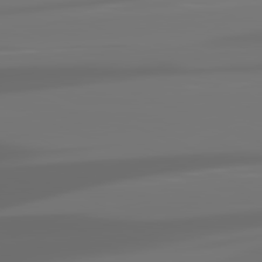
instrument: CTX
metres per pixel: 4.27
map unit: lApd
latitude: 81.4615
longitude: -144.2522
